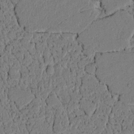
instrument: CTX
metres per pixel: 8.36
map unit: lAvf
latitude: 4.4034
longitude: 167.4454
